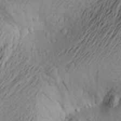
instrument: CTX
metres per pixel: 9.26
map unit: Aa
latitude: 24.1955
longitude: -146.0444
